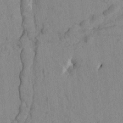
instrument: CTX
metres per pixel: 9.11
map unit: Htu
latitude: -2.3873
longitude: 172.6329
